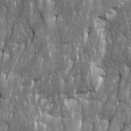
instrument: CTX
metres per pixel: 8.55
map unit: Ave
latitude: 15.9717
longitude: -135.1025
